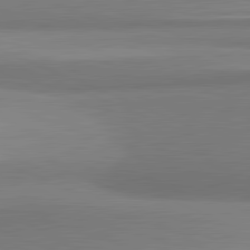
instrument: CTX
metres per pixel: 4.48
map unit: lApd
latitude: 81.7450
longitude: 165.5210
